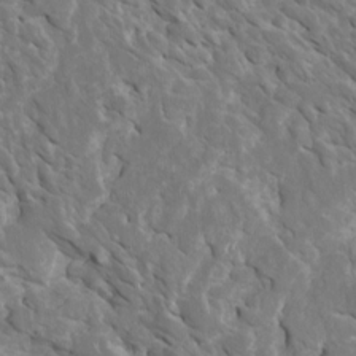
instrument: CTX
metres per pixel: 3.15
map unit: Htu
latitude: 1.4993
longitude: 142.9163
